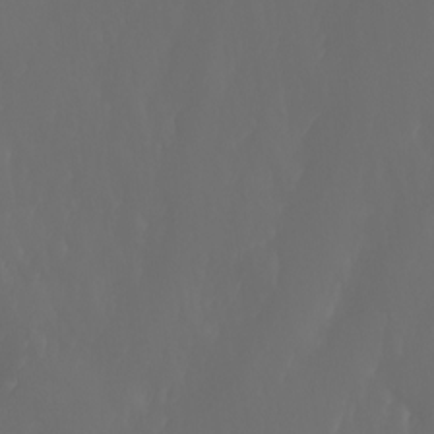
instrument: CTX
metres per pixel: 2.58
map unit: Htu
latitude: -6.0472
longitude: -69.6505
